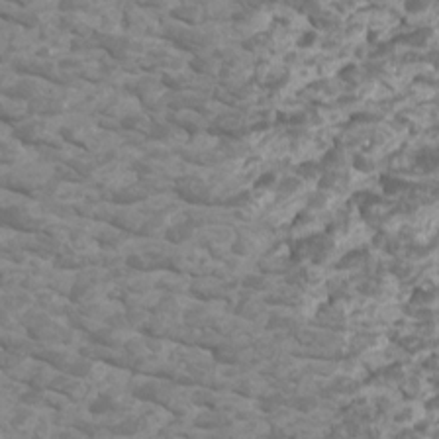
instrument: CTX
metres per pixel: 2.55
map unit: Htu
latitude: 2.3845
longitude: -20.8380
